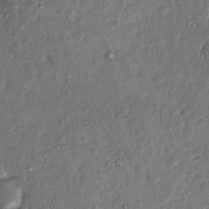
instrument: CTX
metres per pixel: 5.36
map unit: Hto
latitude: 14.6680
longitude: -29.9150
